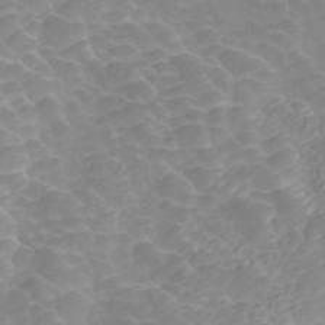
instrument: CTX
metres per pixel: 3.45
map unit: ANa
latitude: 45.4993
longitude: 22.9353
